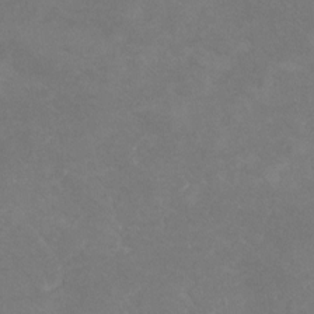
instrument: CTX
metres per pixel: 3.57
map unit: Nhu
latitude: -25.4076
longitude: -56.9702
